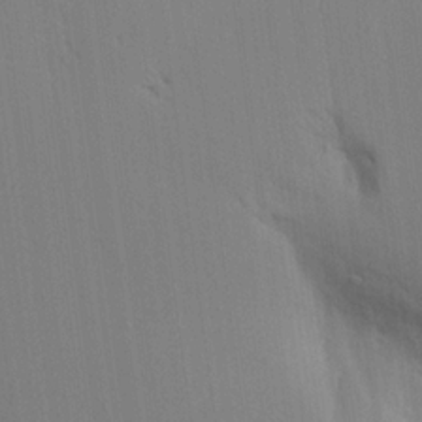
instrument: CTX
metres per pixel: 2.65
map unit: Aa
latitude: 16.6302
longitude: -148.9703
